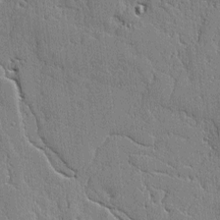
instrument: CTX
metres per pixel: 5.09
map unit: lAvf
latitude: -2.0661
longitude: -105.6316
